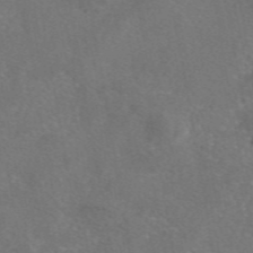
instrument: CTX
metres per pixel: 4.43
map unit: eAb
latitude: 47.6127
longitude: 109.0108
